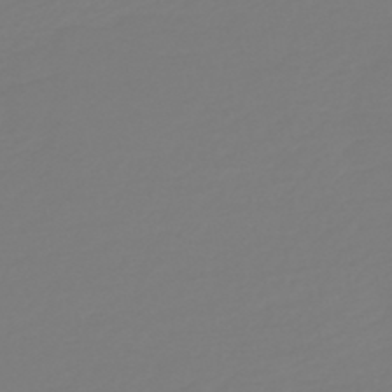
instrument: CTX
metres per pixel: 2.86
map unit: HNb
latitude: -46.6140
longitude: 56.1983
